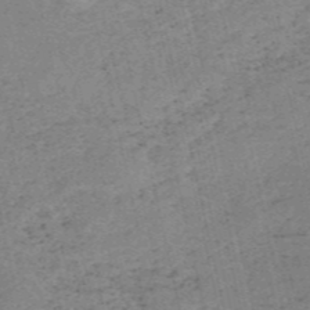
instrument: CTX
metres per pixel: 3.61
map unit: HNb
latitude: -54.6330
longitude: -42.7435
